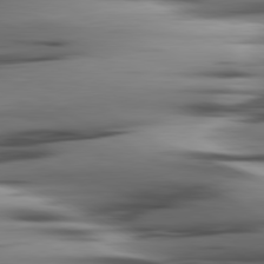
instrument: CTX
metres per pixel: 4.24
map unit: lApd
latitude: 80.4412
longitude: -122.5357
